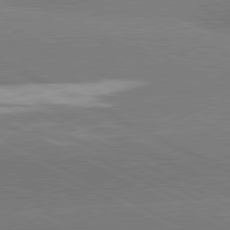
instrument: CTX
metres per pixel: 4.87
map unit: lApd
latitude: 81.4426
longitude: -153.4049
